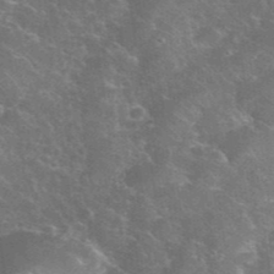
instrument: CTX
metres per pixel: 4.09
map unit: eHh
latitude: 36.5735
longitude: -66.9324
